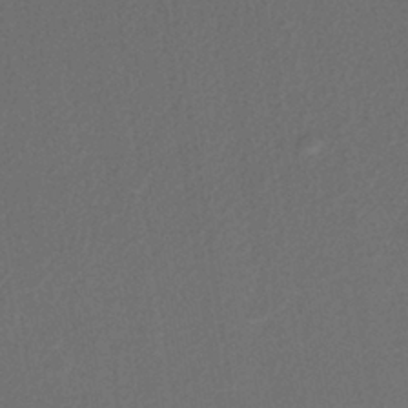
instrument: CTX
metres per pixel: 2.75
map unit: lHb
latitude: -39.3699
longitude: 69.0486
